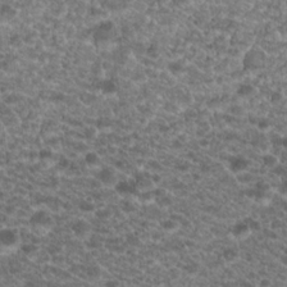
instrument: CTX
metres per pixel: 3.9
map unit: Hto
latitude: 19.9528
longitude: -37.3293
